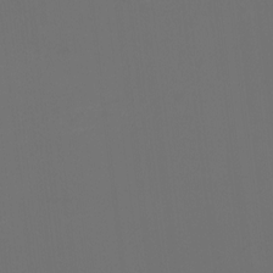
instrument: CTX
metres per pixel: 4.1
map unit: HNhu
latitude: -2.2550
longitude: -6.2900
